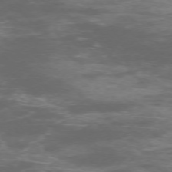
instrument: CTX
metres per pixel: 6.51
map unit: Ap
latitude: -75.9178
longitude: -67.9339
